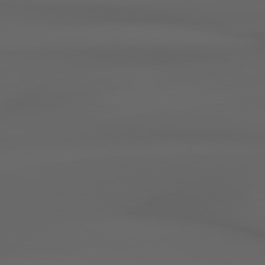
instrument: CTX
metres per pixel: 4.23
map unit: Hpe
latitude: 77.9339
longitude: -166.0255
